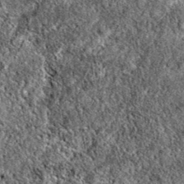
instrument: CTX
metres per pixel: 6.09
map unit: eAb
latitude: 38.0255
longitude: 111.2754
